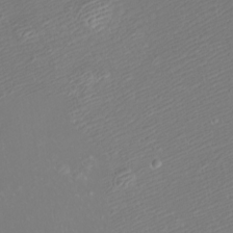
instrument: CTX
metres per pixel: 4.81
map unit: eHh
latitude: -9.2754
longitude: -69.8583
